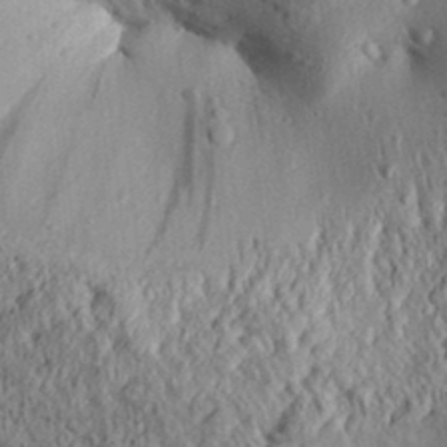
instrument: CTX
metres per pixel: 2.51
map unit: Aa
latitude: 31.6127
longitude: -134.4790
